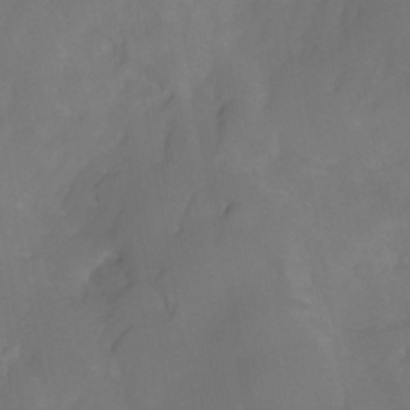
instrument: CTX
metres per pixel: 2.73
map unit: HNhu
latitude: -26.7841
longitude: 74.0094
